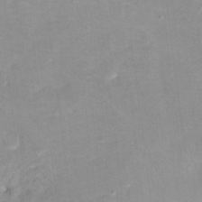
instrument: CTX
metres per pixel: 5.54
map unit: Hto
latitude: 6.7813
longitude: -36.1956
